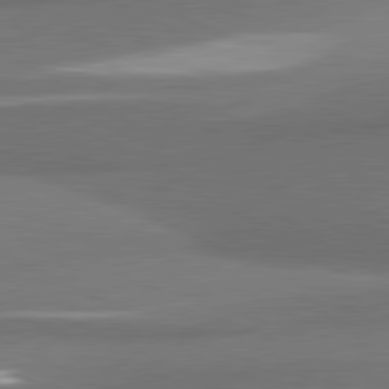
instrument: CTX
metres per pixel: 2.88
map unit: lApd
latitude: 81.4804
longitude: 175.2187
